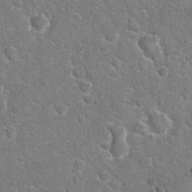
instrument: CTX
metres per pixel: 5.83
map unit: Hto
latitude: 20.8191
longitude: -48.4790
